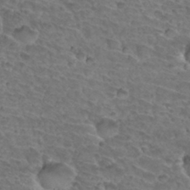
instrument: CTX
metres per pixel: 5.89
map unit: Hto
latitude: 33.1214
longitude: -46.2712
